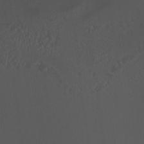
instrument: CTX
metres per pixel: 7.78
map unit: HNhu
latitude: 5.2348
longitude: 8.3306
